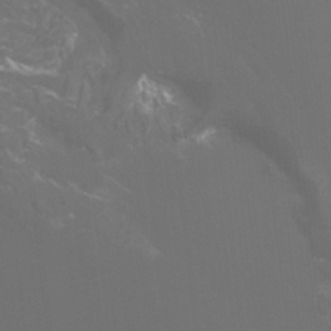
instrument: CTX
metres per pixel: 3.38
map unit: Htu
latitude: -14.3118
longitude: -48.6113
